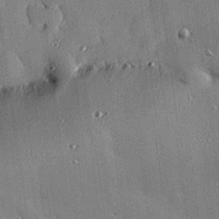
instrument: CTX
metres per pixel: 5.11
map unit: eHh
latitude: 23.3293
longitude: -89.3671
